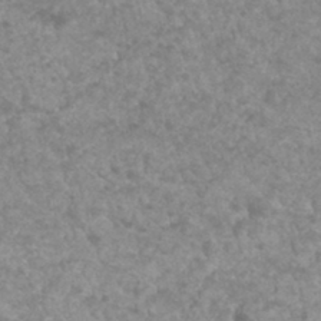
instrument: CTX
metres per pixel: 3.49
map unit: Hto
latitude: 33.4237
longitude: -49.6316
